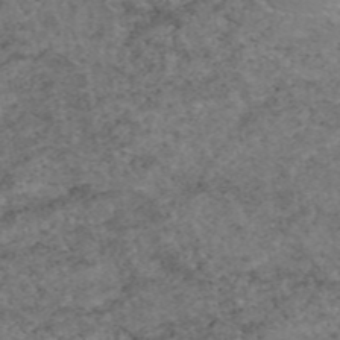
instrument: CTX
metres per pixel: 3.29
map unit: eAb
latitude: 47.7072
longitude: 113.2943
